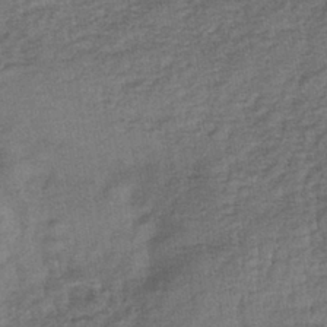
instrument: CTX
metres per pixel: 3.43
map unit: eHb
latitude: -39.5966
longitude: 80.8597
